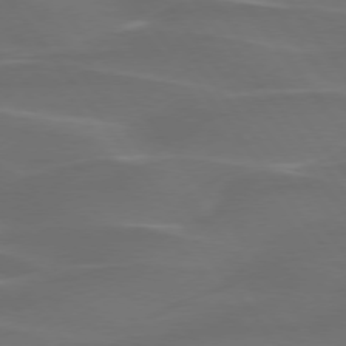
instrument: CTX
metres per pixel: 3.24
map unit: lApd
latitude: 75.0647
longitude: -79.5749
